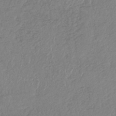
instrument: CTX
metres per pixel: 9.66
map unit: lHb
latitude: -37.8611
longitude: 68.5384
